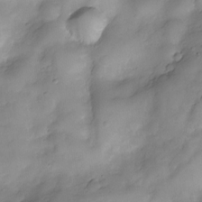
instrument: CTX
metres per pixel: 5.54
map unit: Nve
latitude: -26.1983
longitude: -149.3293
